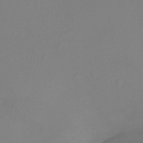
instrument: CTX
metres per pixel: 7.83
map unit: Ht
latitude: -6.8219
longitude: -20.7058
